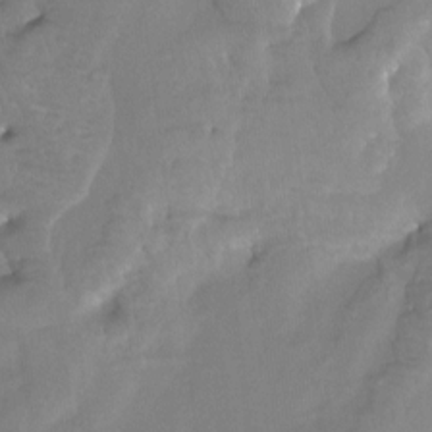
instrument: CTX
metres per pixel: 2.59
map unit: Htu
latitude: -14.2551
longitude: -46.0444
